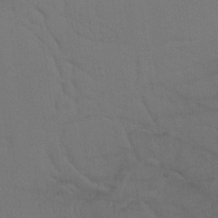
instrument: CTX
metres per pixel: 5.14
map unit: Nhu
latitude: 20.4412
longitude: -73.4994
